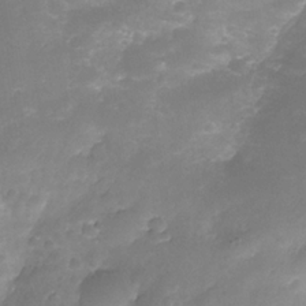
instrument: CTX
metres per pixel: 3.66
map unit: Nhe
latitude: -35.5966
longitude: -145.7827
